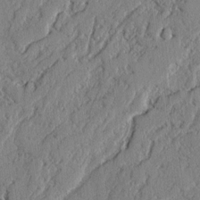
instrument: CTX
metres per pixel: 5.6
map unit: lAvf
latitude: -2.1416
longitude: -107.8016
